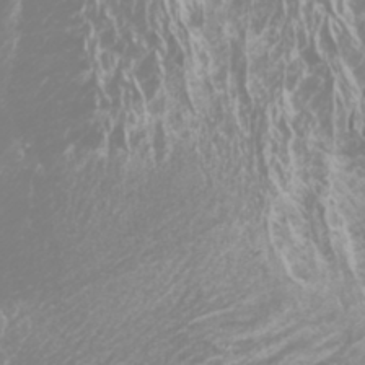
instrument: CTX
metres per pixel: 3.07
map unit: Htu
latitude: -6.4062
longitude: -73.9906
